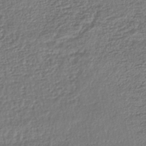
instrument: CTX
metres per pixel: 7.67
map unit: lHb
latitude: -41.1998
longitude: 69.8044
